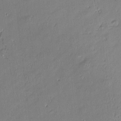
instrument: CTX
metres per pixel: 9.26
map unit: Htu
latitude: -6.7652
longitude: 176.5196
